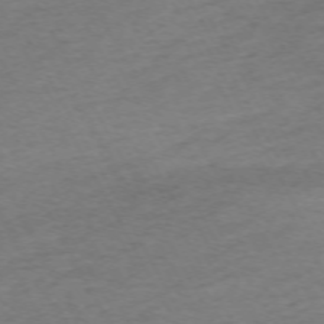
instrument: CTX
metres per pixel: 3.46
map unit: Ap
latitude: -72.5762
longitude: -69.8017
